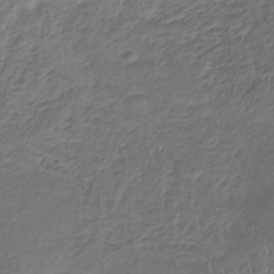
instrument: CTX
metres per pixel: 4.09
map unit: HNb
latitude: -33.8423
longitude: 58.1416
